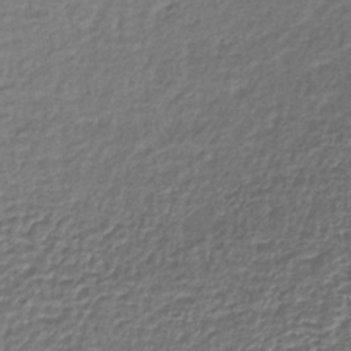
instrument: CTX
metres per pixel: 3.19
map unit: lHb
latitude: -36.1227
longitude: 61.4832
